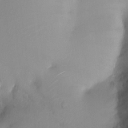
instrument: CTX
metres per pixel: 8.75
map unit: HNhu
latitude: 6.4034
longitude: 1.4266
